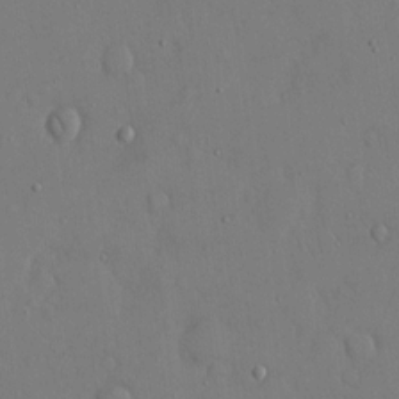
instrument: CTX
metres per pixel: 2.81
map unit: eHh
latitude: 15.5938
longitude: -70.9325
